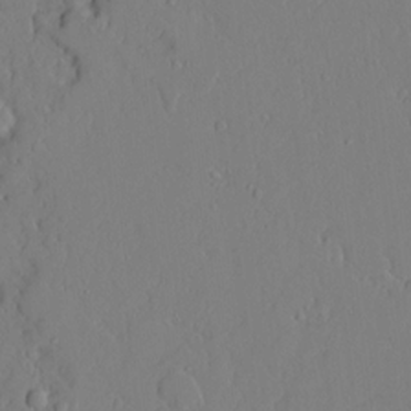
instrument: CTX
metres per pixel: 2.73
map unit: Ave
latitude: 13.6694
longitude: -132.0444
